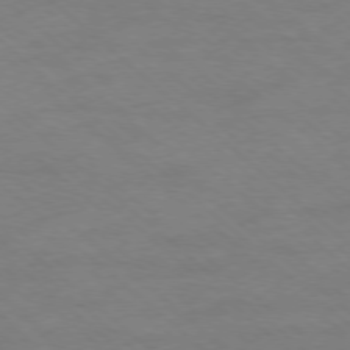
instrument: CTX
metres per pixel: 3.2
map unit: Ap
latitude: -77.8989
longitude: -98.1955
